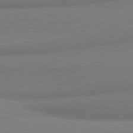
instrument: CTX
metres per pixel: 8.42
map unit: lApd
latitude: 80.7435
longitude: 167.0108
